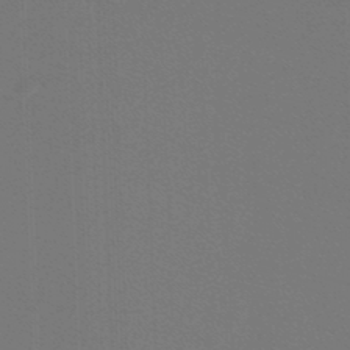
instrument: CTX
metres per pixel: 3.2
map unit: lHb
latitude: -47.5777
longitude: 64.2362
